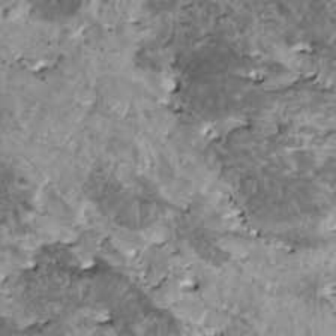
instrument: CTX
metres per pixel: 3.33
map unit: HNhu
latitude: 1.0836
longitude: 5.5399
